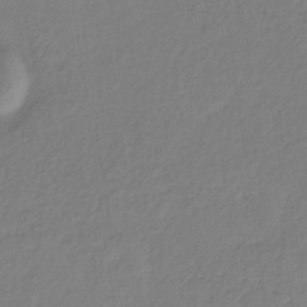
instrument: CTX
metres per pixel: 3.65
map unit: eHb
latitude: -30.5007
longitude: 62.5951
